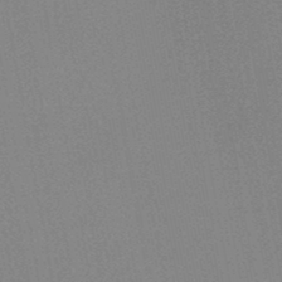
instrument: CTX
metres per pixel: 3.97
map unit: HNb
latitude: -45.4265
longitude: -40.1388
